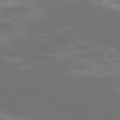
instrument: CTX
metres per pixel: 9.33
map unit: Hpe
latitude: -74.4251
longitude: 6.2739
